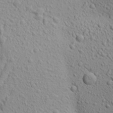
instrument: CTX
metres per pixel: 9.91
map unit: Aa
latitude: 23.3482
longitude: -143.9906
